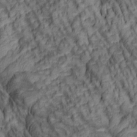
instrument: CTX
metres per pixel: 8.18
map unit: lAa
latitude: 5.7261
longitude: -116.0255
